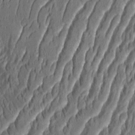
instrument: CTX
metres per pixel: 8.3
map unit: Aa
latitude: 8.8191
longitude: -131.1404
